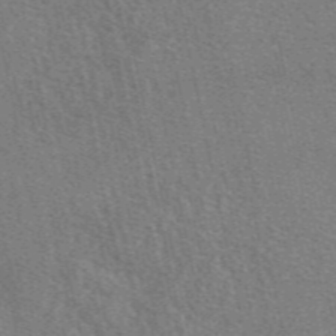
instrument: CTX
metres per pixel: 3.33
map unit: eAb
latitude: 48.2900
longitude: 106.3496
